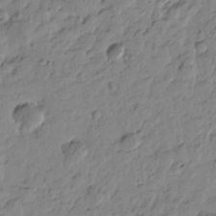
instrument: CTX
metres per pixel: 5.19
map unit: Htu
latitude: -0.1984
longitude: -177.7638
